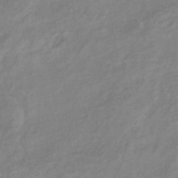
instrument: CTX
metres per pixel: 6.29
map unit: eHb
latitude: -40.8030
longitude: 81.3699
